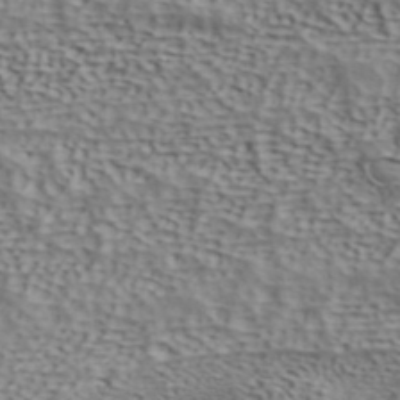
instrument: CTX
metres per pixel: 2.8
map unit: ANa
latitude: 41.9528
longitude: 50.5573
